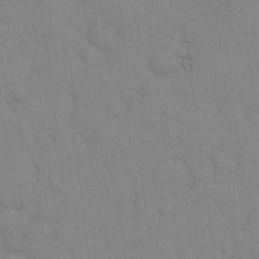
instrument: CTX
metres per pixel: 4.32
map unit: eHh
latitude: 16.3278
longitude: -62.8002
